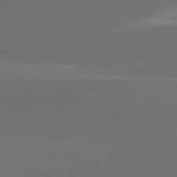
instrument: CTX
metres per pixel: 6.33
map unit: lApd
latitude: 81.7450
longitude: 136.0661
